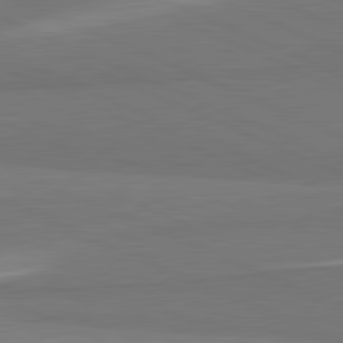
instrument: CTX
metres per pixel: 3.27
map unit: lApd
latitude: 81.6694
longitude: 156.1039
